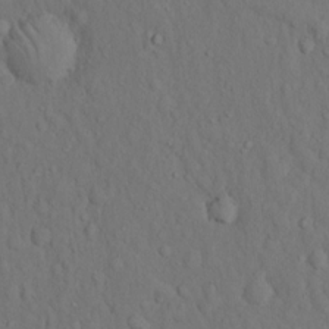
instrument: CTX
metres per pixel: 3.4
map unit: Hto
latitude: 14.4979
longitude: -61.8772
